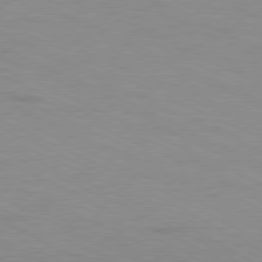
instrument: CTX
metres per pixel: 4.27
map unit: Ap
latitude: -78.8597
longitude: -72.3657
